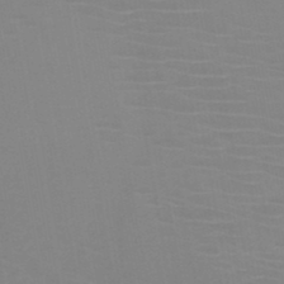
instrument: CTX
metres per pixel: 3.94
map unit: HNb
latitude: -46.4062
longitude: -43.9528
